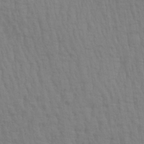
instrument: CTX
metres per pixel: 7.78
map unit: Aa
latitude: 28.4034
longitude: -139.8016
